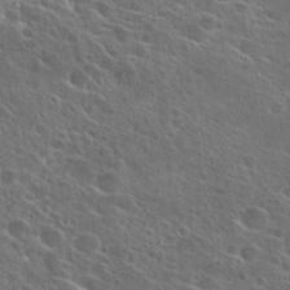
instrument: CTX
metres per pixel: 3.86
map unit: Hto
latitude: 26.1011
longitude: -45.3104
